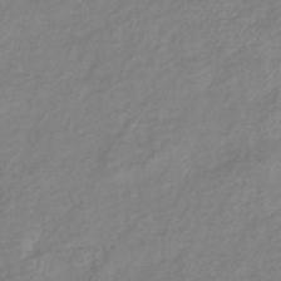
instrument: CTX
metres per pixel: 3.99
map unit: eHb
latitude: -41.1809
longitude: 81.8234
